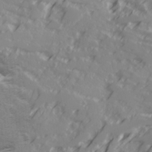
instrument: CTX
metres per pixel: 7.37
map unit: Ave
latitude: 17.8583
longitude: -129.4426
